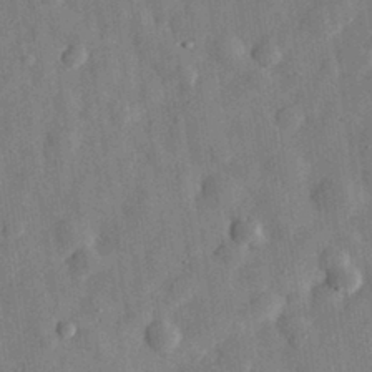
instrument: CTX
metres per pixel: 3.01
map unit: eHh
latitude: 30.9325
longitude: -75.5560
